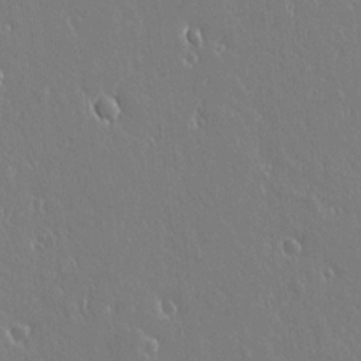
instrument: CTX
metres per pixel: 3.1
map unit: lAvf
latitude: 14.2523
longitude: -126.6491
